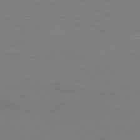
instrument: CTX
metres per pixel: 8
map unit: Ap
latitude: -79.5210
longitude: -83.0836
